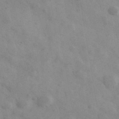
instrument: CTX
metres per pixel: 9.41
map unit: Ave
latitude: 39.1781
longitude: -107.5749
